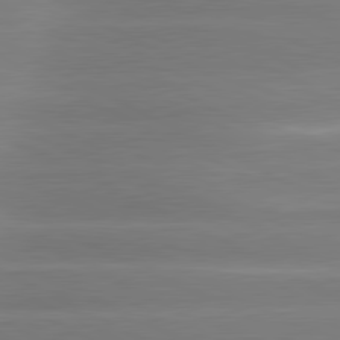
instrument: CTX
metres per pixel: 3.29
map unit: lApd
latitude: 81.0836
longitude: -135.8961
